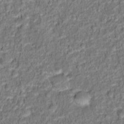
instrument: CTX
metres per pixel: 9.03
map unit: Hto
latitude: 13.3293
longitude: -38.2522
